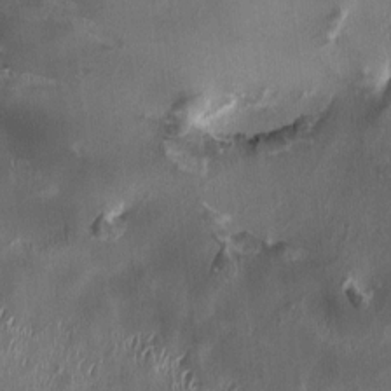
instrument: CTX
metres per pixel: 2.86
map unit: HNhu
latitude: 1.6127
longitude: -4.2333
